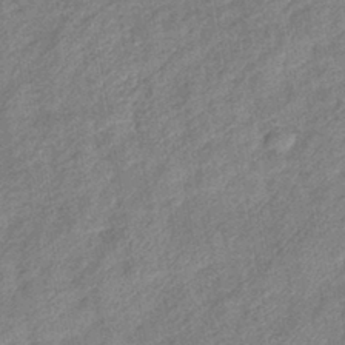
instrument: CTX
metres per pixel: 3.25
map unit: eHb
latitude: -41.4454
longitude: 82.2361
